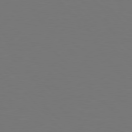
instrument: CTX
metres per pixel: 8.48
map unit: Hpe
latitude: 77.4426
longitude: -169.9906
